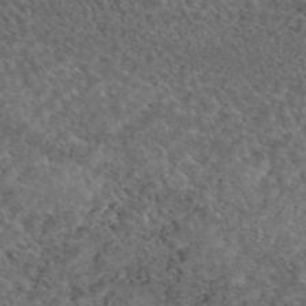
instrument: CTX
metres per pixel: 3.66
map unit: eAb
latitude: 45.3859
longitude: 114.8786
